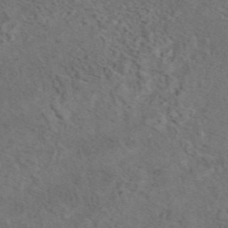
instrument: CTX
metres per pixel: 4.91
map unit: eAb
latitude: 43.9150
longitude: 109.7667
